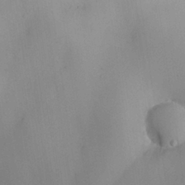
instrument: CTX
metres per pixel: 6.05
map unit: HNhu
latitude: 7.2915
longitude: -0.6490
